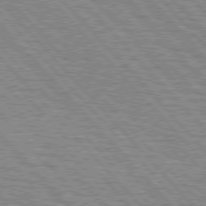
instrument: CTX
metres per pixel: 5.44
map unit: lApd
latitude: 77.0269
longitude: -72.3279
